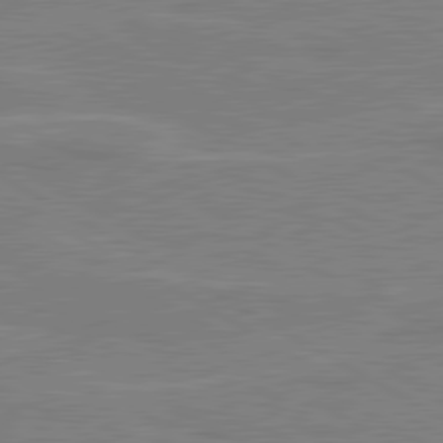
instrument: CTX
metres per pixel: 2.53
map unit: lApd
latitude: 80.5168
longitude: 122.2740
